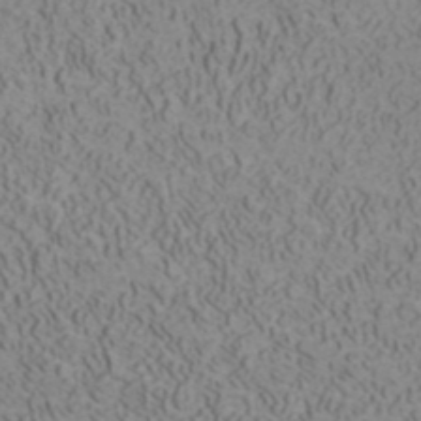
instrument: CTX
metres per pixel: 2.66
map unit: ANa
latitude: 41.4615
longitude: 32.6330
